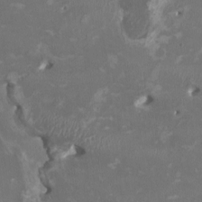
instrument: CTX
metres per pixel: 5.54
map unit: HNhu
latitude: 1.7449
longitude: -3.4804
